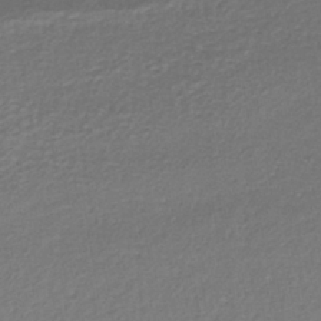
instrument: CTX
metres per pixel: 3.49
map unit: lHb
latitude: -37.8422
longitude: 60.6518
